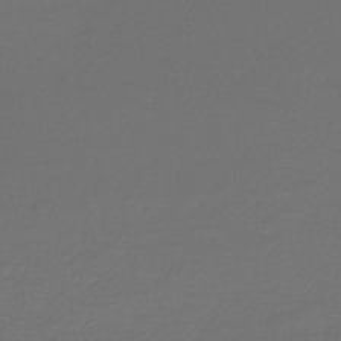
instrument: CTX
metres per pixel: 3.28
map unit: lHb
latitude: -43.3698
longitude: 61.5966
